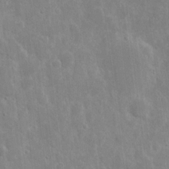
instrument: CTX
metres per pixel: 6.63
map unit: eHh
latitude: 8.1389
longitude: -71.4993
